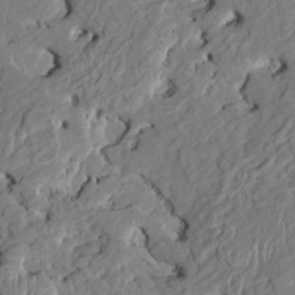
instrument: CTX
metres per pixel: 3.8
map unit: HNhu
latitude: 5.8394
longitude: -5.1592
